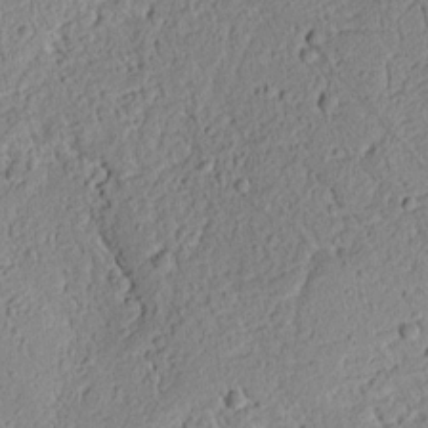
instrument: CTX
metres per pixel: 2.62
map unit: Ht
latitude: 9.0081
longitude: -75.1592
